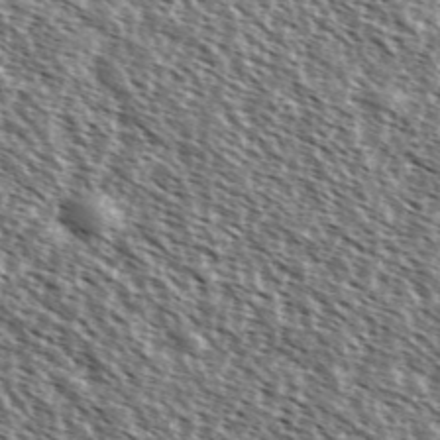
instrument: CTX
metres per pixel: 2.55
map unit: Ave
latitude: 37.4049
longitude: -112.1200
